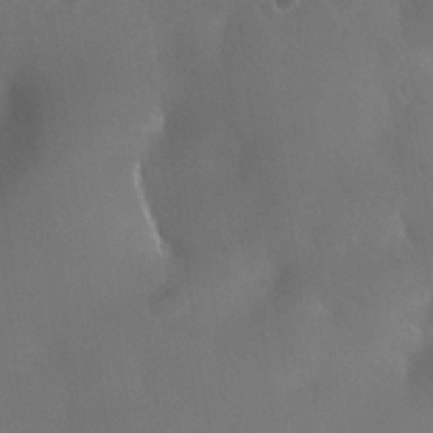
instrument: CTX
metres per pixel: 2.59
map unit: Nhu
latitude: 26.3278
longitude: -57.5560
